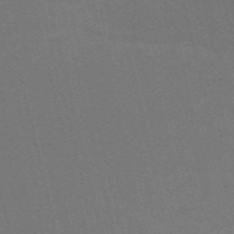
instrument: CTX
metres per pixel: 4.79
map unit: Nve
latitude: -59.6532
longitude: 63.2187
